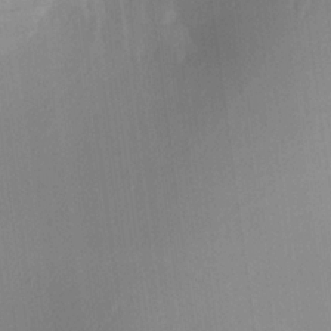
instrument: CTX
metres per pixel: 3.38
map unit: Aa
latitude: 21.1970
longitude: -146.9325
